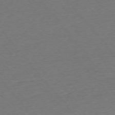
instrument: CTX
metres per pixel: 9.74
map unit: Ap
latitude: -75.6911
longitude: -94.8380
